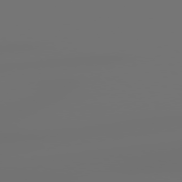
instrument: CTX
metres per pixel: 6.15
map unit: Hpe
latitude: 76.3845
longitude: -127.8017
